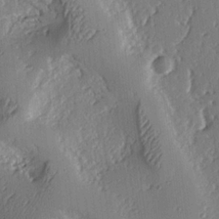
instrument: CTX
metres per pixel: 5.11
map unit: lAa
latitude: 4.9703
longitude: -112.2900
